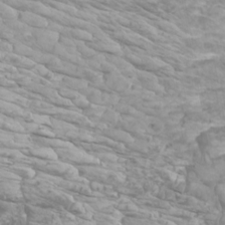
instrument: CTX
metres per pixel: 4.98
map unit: Htu
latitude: -5.1998
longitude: -76.2900
